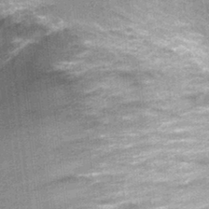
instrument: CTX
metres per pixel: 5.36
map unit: Nhu
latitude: 0.2900
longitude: -16.7813
